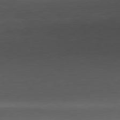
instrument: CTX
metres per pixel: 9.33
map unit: Ap
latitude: -81.3888
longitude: -80.4979
